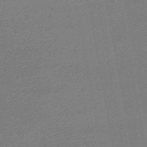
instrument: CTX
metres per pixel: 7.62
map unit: lHb
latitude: -46.9730
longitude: 57.8800
